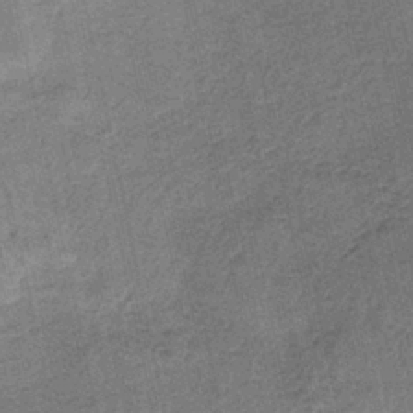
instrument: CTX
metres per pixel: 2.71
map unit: HNb
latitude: -35.8044
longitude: 56.1606
